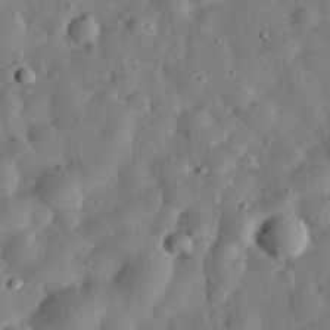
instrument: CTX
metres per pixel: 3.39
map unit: eHh
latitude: 32.7435
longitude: -75.1025
